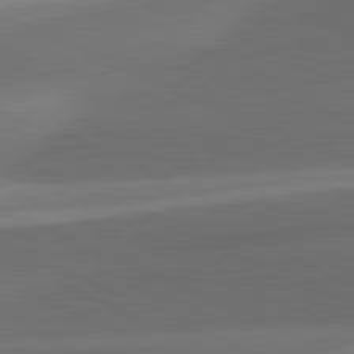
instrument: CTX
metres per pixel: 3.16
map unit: lApd
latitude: 81.5371
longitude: 133.0298
